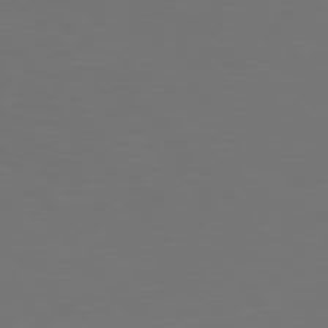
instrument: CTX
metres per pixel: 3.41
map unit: Hpe
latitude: 76.5356
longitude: -170.1011
